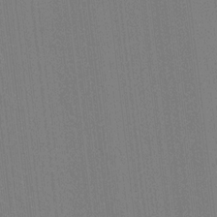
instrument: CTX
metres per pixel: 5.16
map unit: lAvf
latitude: 8.4979
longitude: 164.6708
